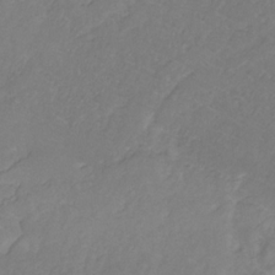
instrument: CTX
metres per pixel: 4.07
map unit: HNb
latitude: -31.4454
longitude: 61.6911
